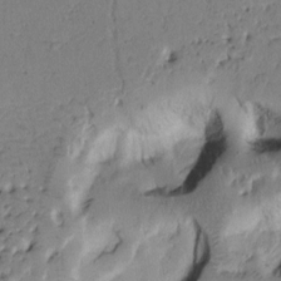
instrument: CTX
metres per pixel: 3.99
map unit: Htu
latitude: -0.6330
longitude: 170.8597
